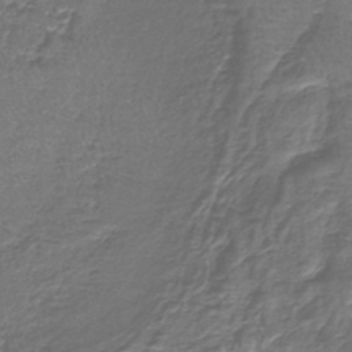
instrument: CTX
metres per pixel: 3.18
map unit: lHb
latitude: -42.1038
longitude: 64.8408
